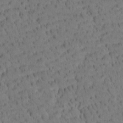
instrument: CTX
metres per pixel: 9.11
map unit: Htu
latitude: -4.4629
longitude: 173.6722
